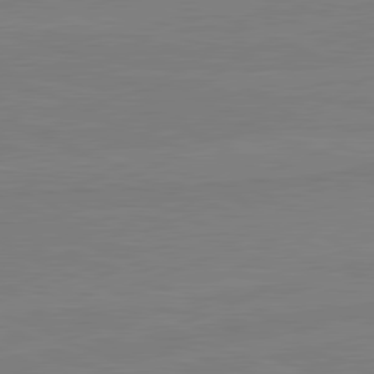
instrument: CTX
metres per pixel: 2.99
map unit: lApd
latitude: 81.4237
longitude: -179.4994
